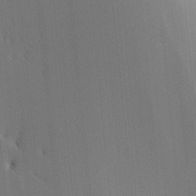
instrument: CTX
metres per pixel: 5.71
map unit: lHvf
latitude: -10.7274
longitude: -103.6883
